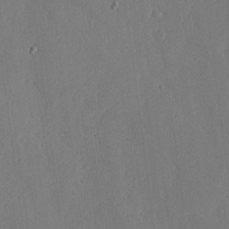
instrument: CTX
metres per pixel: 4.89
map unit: lHvf
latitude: 18.1389
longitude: -114.9513
